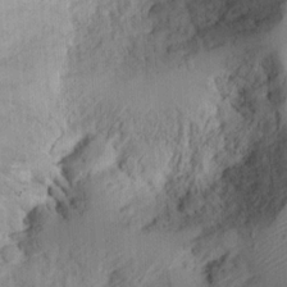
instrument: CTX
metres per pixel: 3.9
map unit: Ht
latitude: 11.3482
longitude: -74.2334
